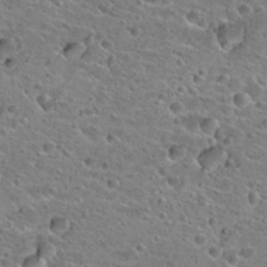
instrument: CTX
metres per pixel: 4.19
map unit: Hto
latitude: 23.6694
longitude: -43.3293
